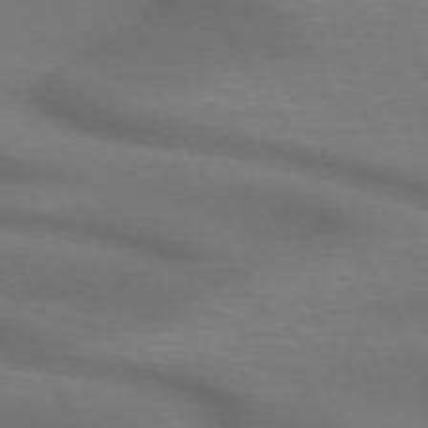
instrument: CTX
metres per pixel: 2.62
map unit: lApd
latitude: 72.4412
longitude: -49.7261
